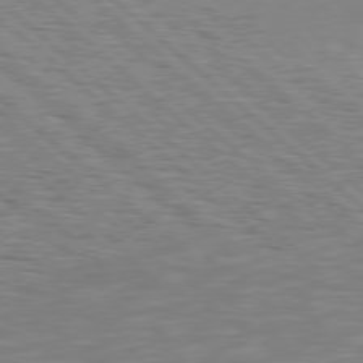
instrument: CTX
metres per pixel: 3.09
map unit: Hpe
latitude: 77.3670
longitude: -165.5749
